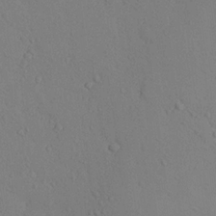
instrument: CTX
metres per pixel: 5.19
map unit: eHh
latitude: 0.1389
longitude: 18.1606
